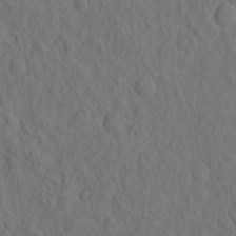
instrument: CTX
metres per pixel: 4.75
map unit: eHh
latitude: -2.4628
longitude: 18.3873
